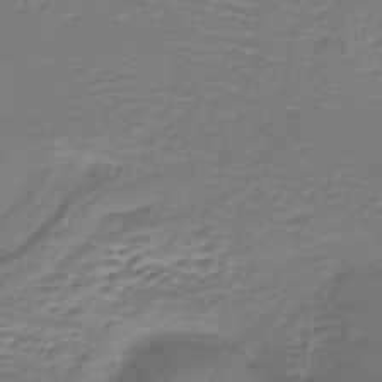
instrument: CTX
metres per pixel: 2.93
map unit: lHb
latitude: -41.3509
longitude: 58.2739
